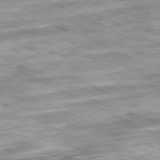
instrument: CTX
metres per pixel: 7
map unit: Ap
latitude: -81.3510
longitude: -88.4412
